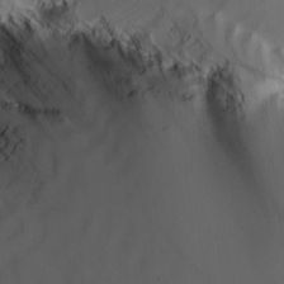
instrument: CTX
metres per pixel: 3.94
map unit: Nhu
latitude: -4.6707
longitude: -93.0836
